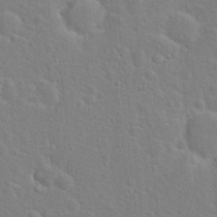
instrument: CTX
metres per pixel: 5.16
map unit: Hto
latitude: 22.0633
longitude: -47.2915
